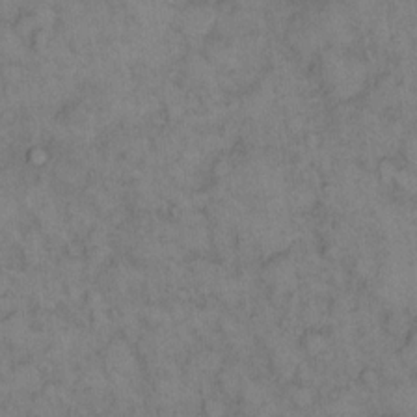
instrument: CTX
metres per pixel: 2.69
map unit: eHh
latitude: 13.5938
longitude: -63.7072
